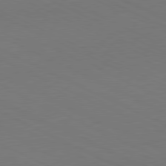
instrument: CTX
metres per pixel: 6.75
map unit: Ap
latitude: -81.3510
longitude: -69.6883
